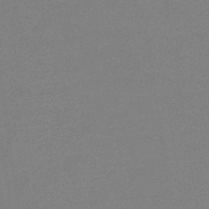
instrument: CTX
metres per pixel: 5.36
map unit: HNb
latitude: -35.7478
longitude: 55.6155
